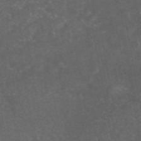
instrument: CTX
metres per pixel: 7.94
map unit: eAb
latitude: 46.5735
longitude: 125.7666
